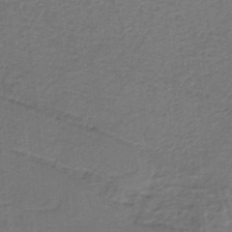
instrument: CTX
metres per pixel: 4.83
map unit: HNb
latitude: -34.6896
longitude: 60.1984
